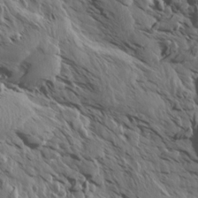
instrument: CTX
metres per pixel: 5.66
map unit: Aa
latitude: 13.4804
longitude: -143.1214
